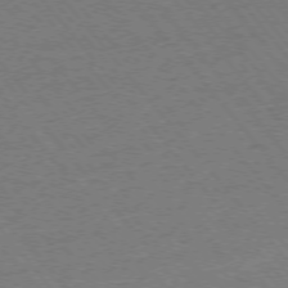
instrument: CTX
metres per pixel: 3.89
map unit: Ap
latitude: -76.1039
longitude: -95.0648
